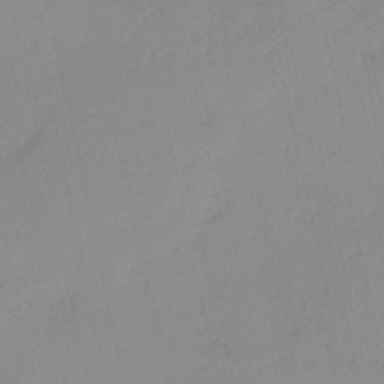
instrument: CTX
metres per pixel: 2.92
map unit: HNb
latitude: -36.3117
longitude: 56.3117
